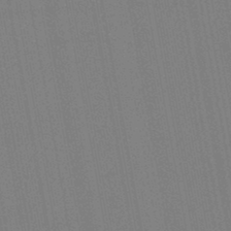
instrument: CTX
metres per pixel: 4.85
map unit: lHb
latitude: -46.5384
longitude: 71.5210
